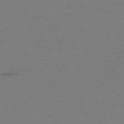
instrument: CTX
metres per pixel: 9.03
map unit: Ap
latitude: -80.3307
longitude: -59.5182
